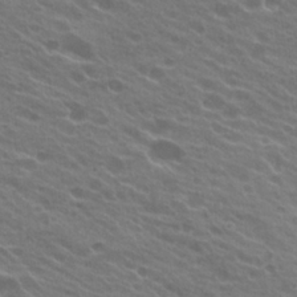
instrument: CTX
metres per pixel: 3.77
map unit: Hto
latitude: 23.6694
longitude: -37.6316
